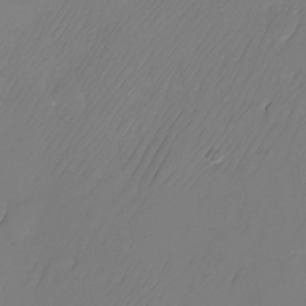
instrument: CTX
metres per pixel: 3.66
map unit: Nhu
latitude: -26.1416
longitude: -71.2348
